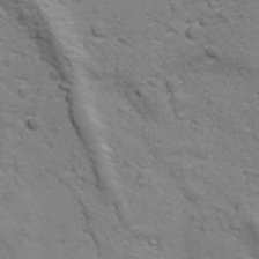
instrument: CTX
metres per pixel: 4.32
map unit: Ave
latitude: 18.4412
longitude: -132.8002
